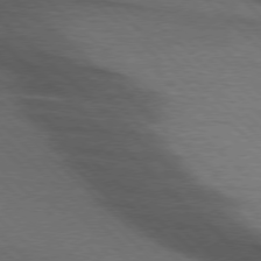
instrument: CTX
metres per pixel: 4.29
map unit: lApd
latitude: 75.6127
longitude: -84.2523
